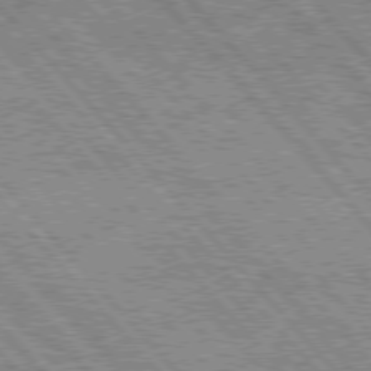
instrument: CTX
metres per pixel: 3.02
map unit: Hpe
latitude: 75.8772
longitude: -126.3090
